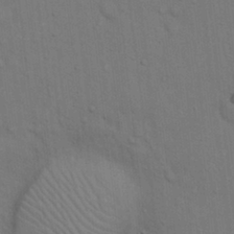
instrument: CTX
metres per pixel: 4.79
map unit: Hto
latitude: 14.9514
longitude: -57.8016
